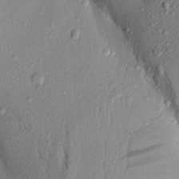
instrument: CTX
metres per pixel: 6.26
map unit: Aa
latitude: 18.9513
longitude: -148.6302
